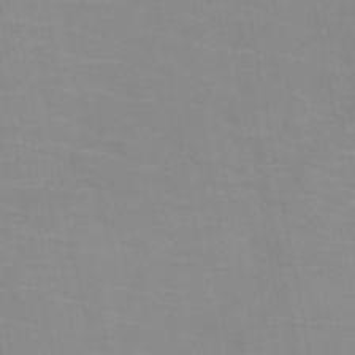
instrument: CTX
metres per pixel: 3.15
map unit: HNb
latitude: -47.4643
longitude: -47.4805
